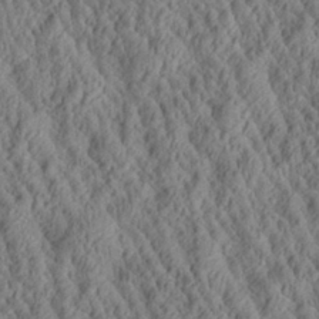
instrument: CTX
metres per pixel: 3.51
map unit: Aa
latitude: 28.6679
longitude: -136.0633
